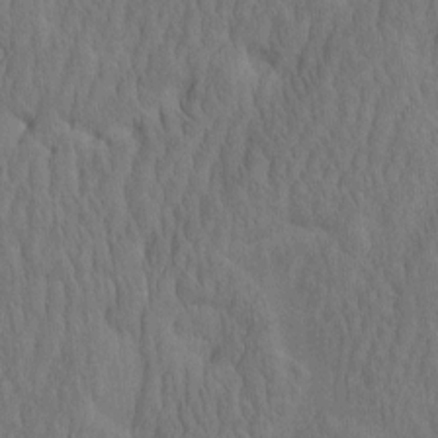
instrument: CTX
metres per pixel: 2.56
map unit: eHh
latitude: -2.2550
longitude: 15.8234
